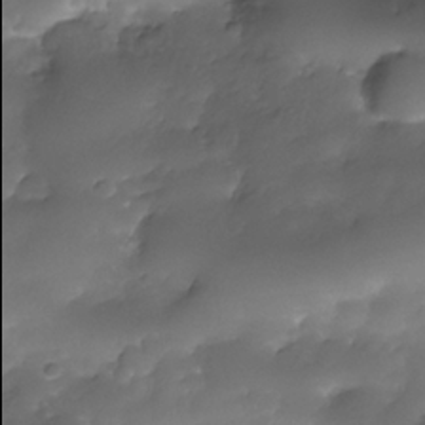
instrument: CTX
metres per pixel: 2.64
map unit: Nhe
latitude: -34.6896
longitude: -145.9906
